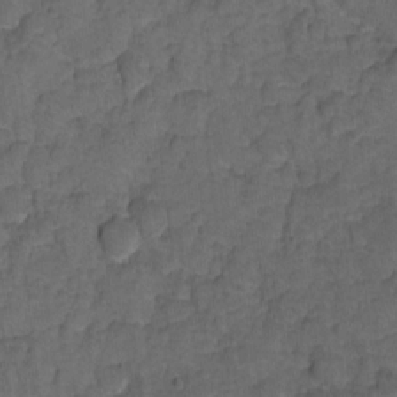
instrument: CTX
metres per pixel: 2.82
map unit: Hto
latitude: 5.0836
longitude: -31.6505
